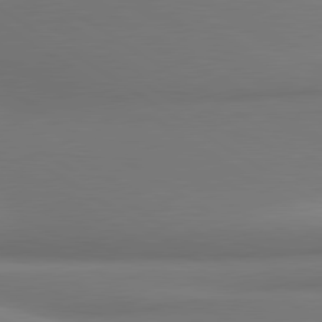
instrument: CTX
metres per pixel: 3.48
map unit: lApd
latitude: 80.2145
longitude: 175.5966
